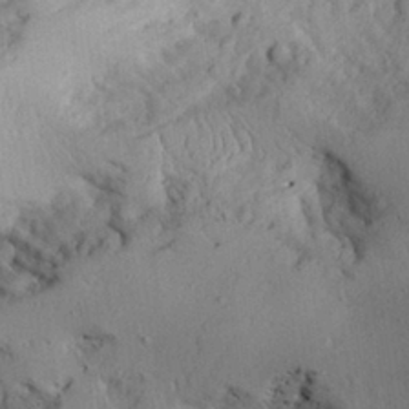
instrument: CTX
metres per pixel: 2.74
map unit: Aa
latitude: 28.7246
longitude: -133.4993
